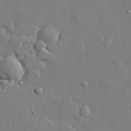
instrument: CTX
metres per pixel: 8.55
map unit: lHvf
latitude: 21.9717
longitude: 144.9164
